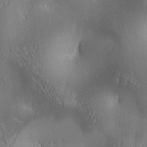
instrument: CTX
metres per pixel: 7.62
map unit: lAa
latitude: 2.4412
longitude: -116.8758
